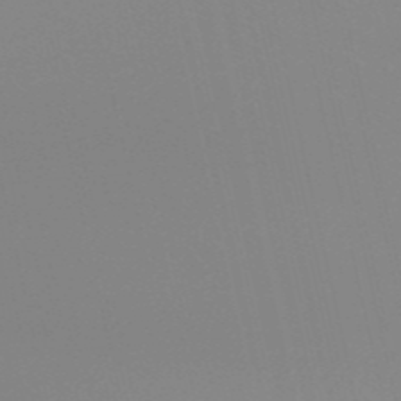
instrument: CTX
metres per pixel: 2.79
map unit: eHh
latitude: -53.6344
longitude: -24.9513
